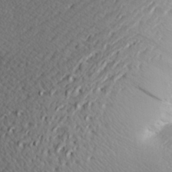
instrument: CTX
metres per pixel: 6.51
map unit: Aa
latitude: 27.8961
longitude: -144.8191
